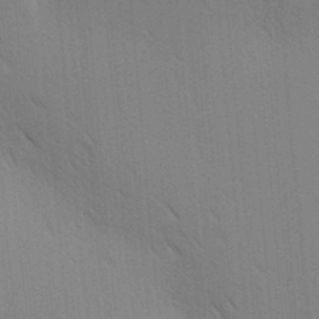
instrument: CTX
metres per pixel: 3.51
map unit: lAa
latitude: 10.6113
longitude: -108.3845
